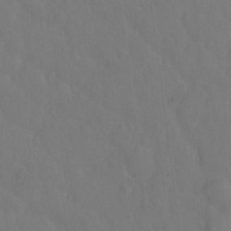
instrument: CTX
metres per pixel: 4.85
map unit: Hto
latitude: -2.3306
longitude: -34.5168
